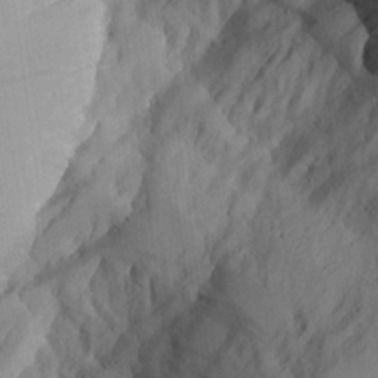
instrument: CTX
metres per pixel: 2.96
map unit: Aa
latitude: 25.8205
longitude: -132.3467
